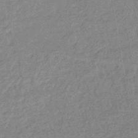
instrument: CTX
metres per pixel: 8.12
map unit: eHb
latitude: -44.1039
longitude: 86.8030
